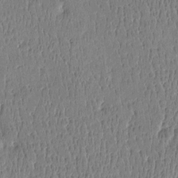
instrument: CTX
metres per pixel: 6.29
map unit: Htu
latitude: -4.7463
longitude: 175.4832
